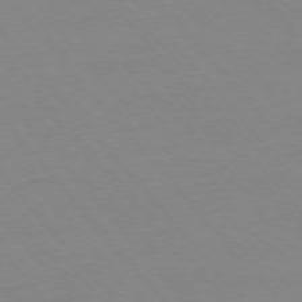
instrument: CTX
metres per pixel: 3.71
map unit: Ap
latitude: -76.1417
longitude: -86.7057
